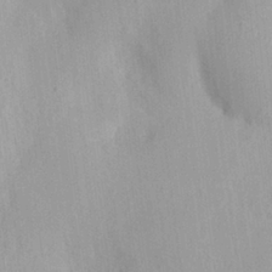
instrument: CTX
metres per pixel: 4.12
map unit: HNhu
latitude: 3.1214
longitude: 6.5762
